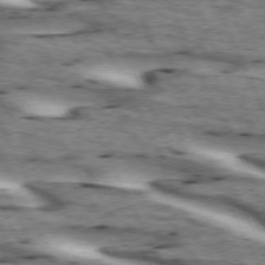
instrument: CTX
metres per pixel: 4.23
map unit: lApd
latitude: 73.2537
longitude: -54.5357
